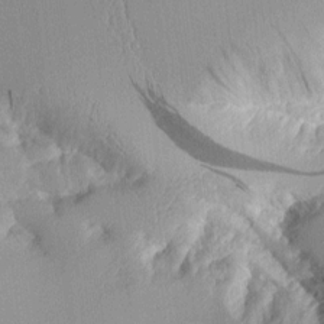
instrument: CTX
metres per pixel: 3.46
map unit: Aa
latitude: 10.6113
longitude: -127.4993
